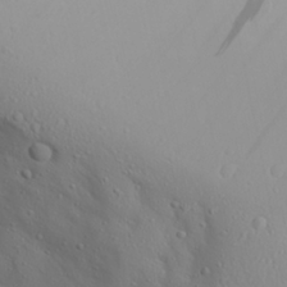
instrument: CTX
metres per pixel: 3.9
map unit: Aa
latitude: 28.2333
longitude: -132.9136
